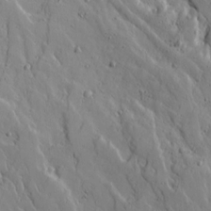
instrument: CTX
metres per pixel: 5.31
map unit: Ave
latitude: 14.4601
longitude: -130.6113
